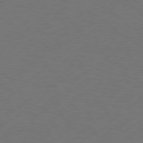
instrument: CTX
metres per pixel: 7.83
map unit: Hpe
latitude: 75.8772
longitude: -131.1215
